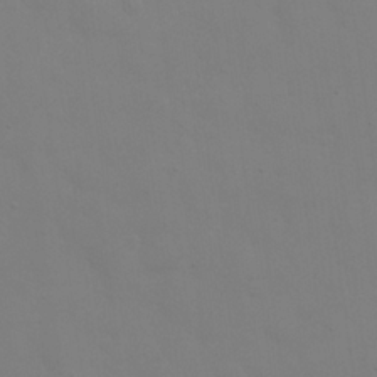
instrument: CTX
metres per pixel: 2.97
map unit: eHh
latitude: 24.2144
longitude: -65.7827
